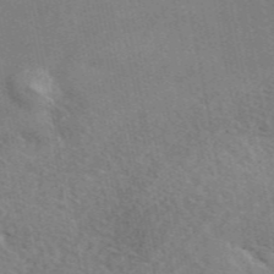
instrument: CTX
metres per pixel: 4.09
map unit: ANa
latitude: 48.1767
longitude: -75.4615
